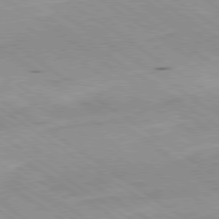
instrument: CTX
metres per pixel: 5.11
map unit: Hpe
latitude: -80.5763
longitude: 23.4832
